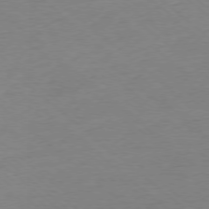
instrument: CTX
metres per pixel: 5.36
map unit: Ap
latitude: -77.8044
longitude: -96.3845
